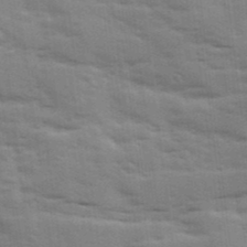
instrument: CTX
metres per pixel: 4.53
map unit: Ave
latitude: 11.5560
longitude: -102.4412
